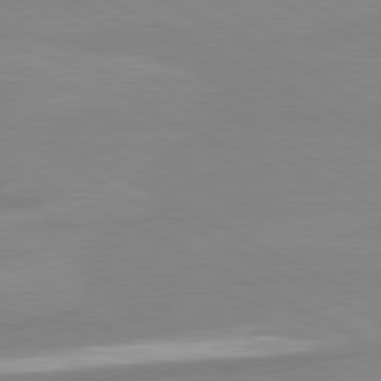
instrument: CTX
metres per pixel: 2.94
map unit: lApd
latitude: 80.7624
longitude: -177.1781
